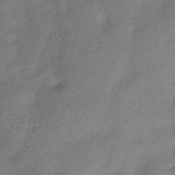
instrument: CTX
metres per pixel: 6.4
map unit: HNhu
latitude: -41.4454
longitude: 94.4251
